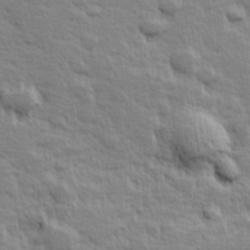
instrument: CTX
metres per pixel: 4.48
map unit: Hve
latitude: 24.8946
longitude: 144.6519
